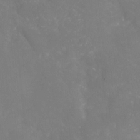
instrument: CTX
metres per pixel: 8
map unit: Nhu
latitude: -29.4266
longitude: -64.6113
